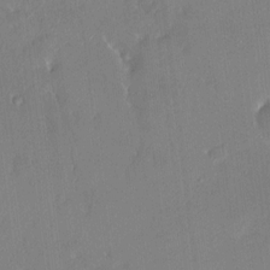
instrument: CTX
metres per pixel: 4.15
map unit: HNhu
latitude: 7.5371
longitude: 3.6343
